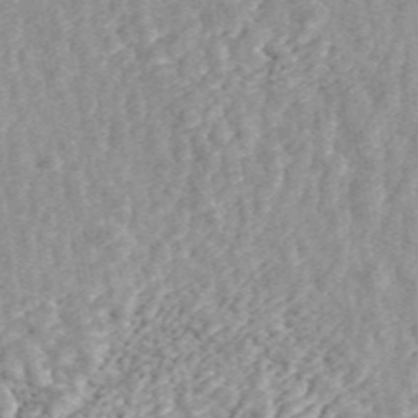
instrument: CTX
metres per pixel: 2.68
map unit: ANa
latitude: 45.6316
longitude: 30.1228
